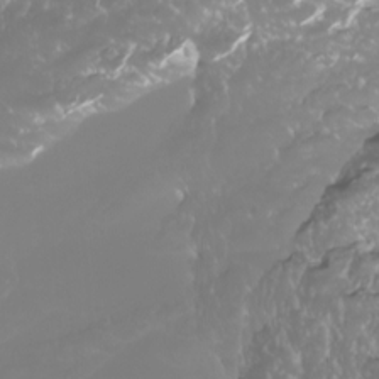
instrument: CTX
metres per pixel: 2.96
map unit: Nhu
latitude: -10.5196
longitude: -68.6301
